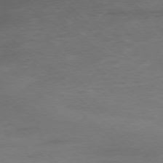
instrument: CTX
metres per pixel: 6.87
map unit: Ap
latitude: -77.4832
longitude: -93.8205
